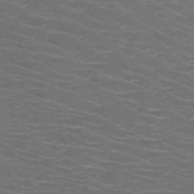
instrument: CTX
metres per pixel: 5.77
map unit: HNb
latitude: -49.2187
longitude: -46.4790
